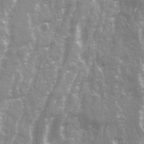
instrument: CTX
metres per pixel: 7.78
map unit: Ave
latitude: 21.4238
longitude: -132.7057
